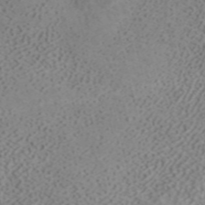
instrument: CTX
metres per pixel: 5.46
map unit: ANa
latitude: 40.2333
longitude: 34.3684
